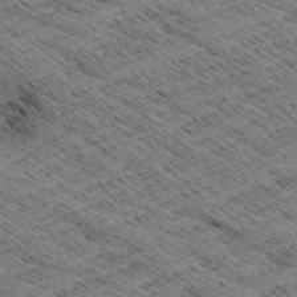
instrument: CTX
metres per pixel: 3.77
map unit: Aa
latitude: 8.2523
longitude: -139.0458
